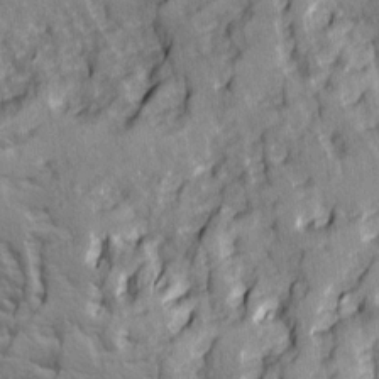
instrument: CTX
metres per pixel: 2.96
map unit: Ave
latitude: 14.5924
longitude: -131.8395
